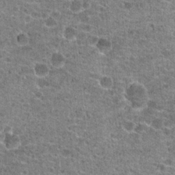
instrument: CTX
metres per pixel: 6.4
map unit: Hto
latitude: 20.8947
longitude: -42.5168
